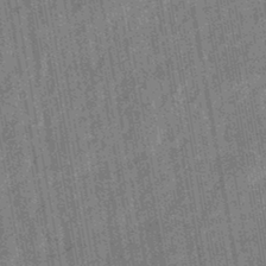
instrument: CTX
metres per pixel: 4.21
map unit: eHb
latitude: -44.0661
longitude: 87.9556
